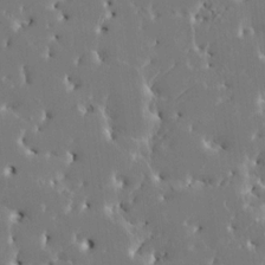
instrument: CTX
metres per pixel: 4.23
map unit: HNhu
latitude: 6.1200
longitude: -4.8758
